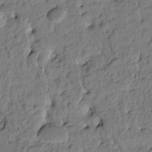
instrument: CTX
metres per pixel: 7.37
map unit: Htu
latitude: 1.6505
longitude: 177.3888
